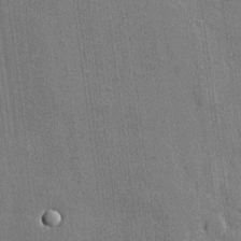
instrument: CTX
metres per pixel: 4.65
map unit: lHvf
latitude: 20.9703
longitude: 145.6722
